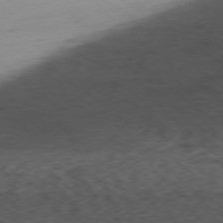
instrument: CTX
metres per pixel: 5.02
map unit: Ap
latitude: -78.9541
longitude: -59.4993
